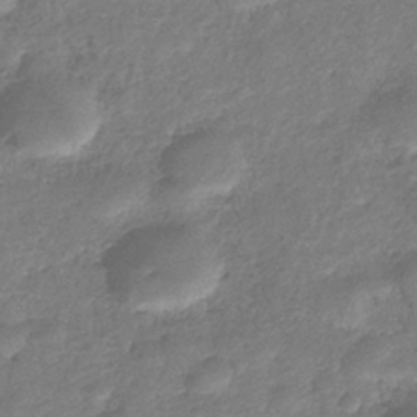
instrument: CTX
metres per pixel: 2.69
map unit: eHb
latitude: -38.9731
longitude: 81.2754
